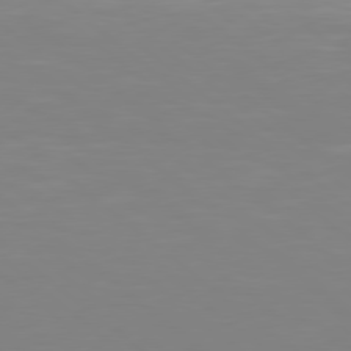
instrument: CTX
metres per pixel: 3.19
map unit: Hpe
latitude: 78.3090
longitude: -172.7246
